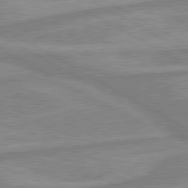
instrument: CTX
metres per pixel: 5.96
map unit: lApd
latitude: 80.1200
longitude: -173.6127
